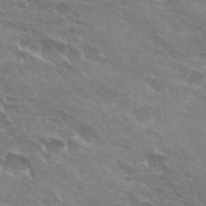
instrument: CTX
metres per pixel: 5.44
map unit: Hto
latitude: 31.1026
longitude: -44.3467
